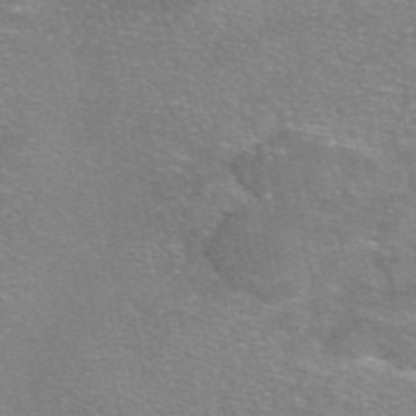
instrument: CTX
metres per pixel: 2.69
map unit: eAb
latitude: 46.2145
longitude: 102.4629
